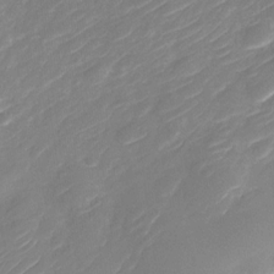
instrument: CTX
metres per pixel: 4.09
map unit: Nhu
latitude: -30.5573
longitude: -72.4790
